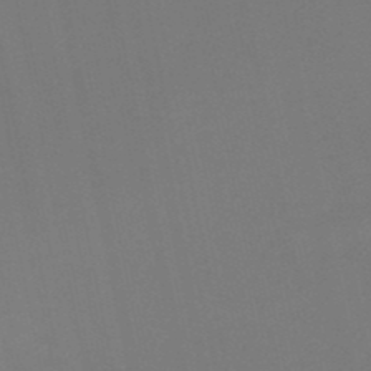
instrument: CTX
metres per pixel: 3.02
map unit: HNb
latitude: -50.8408
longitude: -47.0459
